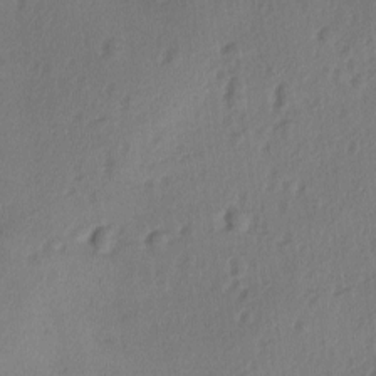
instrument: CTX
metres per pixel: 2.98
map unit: Ave
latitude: -9.3887
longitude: -121.5371
